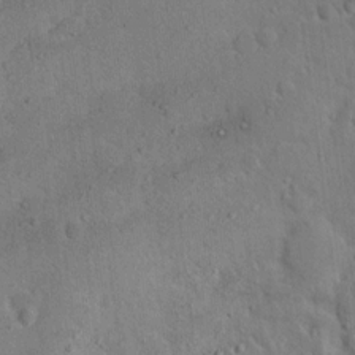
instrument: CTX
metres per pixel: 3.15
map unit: Nhu
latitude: 13.3482
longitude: -27.3293
